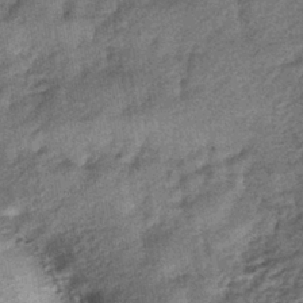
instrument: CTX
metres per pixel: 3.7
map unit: lHb
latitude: -39.1053
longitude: 67.7289
